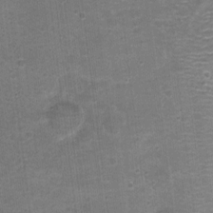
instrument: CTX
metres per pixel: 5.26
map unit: Nhu
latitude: 3.8394
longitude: -17.6693
